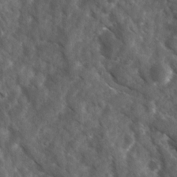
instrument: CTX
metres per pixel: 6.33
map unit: Ave
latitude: 17.3104
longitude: -131.4238
